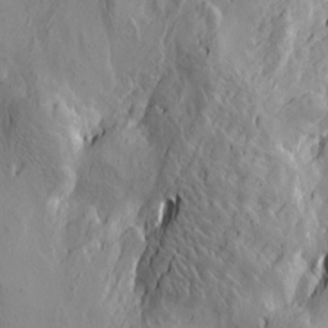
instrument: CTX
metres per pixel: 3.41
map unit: Htu
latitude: -3.7666
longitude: -176.7813
